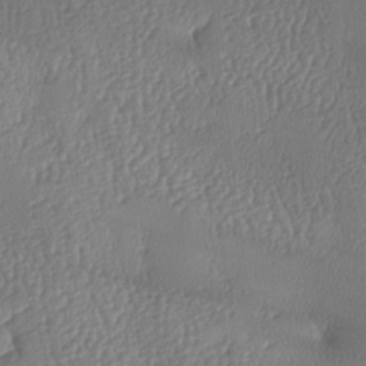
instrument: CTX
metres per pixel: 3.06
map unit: lAa
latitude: -8.4062
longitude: -128.7624
